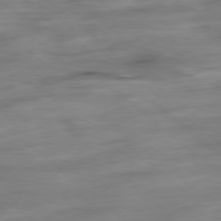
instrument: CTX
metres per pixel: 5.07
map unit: Hpe
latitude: -78.9352
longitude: -18.8758
